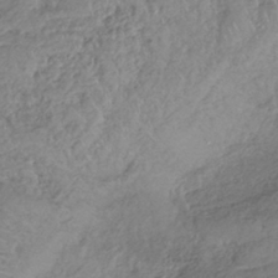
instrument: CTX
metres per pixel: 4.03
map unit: lHb
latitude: -37.2376
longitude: 68.3117
